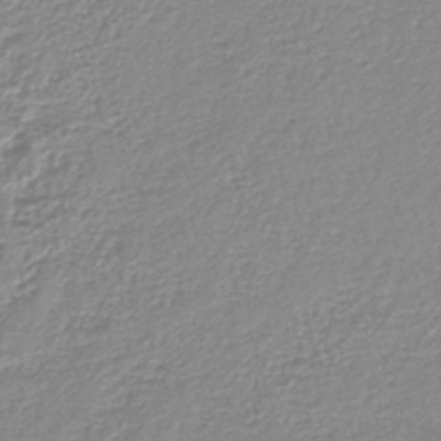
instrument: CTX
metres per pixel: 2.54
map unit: lHb
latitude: -44.4440
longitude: 76.5385
